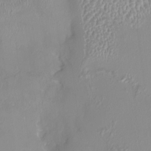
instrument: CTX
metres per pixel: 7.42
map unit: HNhu
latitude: 3.8394
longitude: 7.4643
